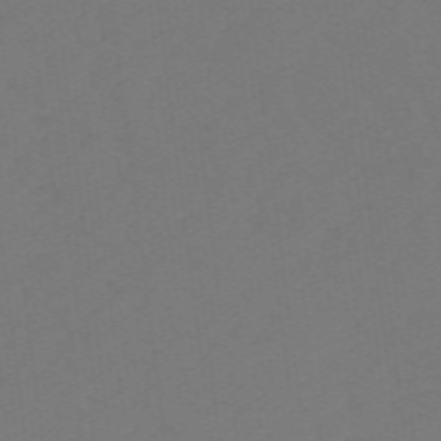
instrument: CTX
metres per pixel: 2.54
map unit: eHb
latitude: -49.6344
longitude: 83.6911
